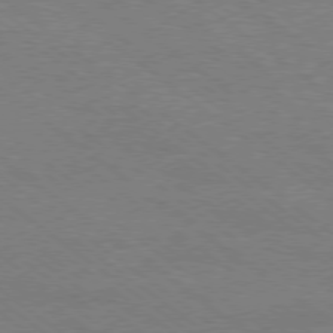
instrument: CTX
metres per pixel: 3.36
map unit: Ap
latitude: -79.1620
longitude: -83.4615
